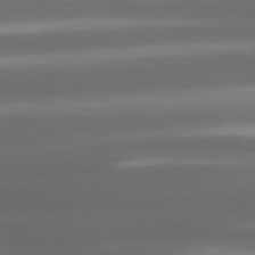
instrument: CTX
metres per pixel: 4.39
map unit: lApd
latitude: 80.5168
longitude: -141.8394
